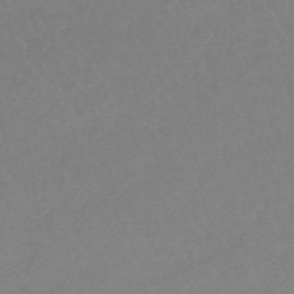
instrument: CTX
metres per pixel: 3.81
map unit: lHb
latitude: -44.8219
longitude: 69.3698
